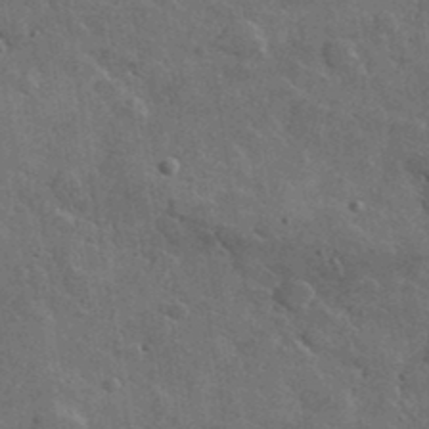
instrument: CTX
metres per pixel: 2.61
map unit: lHvf
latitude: 36.8191
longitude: -90.0633
